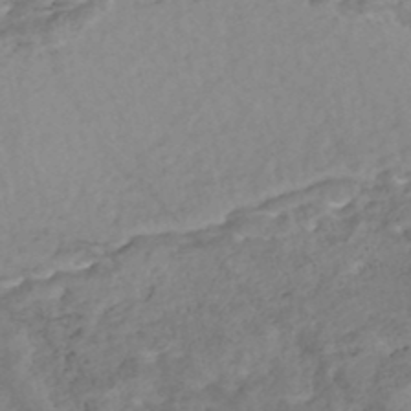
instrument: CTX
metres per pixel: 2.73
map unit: Nhe
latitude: -48.3496
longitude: -173.1592
